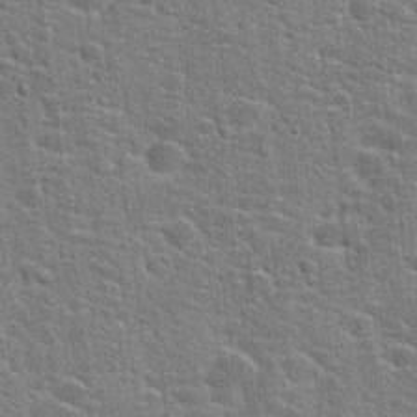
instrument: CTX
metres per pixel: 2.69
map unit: Hto
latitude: 21.5749
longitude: -43.9150
